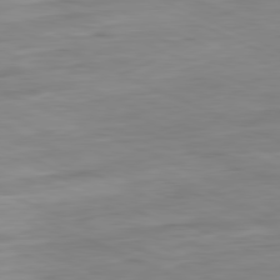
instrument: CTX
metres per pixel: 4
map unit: Ap
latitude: -81.5966
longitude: -69.0837
